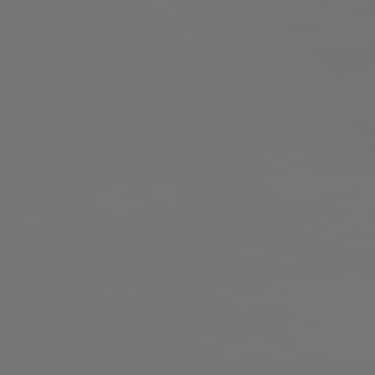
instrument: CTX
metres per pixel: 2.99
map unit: lApd
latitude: 81.1970
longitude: -152.2901
